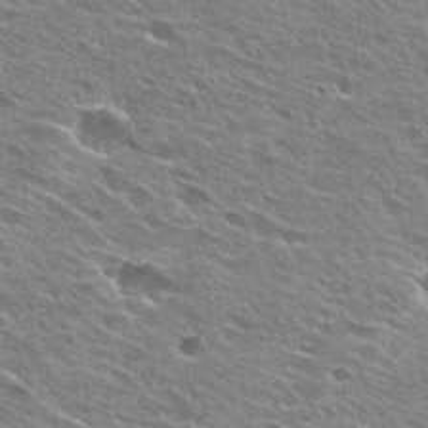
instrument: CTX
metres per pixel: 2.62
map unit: Hto
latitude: 26.5735
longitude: -44.1578
